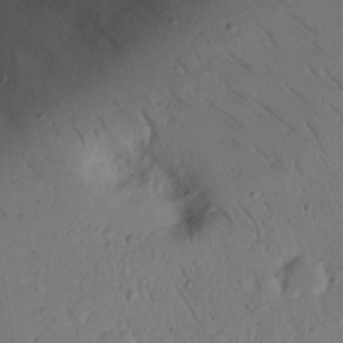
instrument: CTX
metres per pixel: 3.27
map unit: eHh
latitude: 16.6491
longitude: -73.5372
